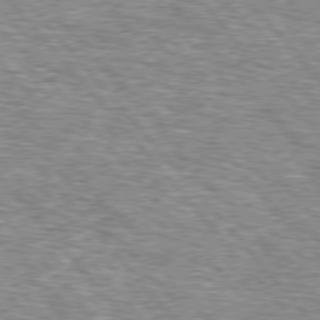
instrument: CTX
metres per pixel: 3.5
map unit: lApd
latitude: 76.7435
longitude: -74.0633
